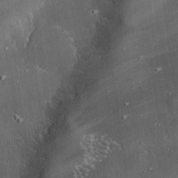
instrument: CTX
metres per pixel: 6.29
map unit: eHh
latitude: 24.7813
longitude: -90.0633
